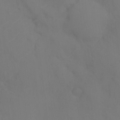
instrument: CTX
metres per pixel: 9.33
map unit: Ht
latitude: -14.8408
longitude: -49.9528
